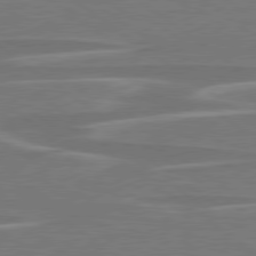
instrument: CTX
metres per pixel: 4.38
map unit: lApd
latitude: 79.0648
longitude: -94.8380
